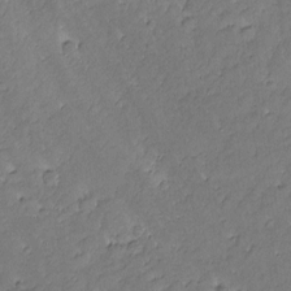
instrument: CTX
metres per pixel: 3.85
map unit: Nhu
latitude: -6.5384
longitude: -152.7435
